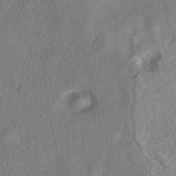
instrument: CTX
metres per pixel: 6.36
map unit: eHh
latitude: -41.9178
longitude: 121.3698
